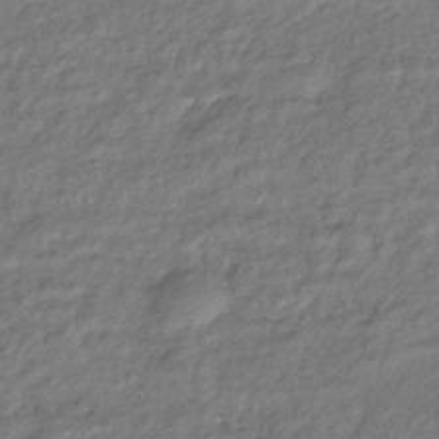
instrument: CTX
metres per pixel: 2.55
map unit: eHb
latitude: -38.6330
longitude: 80.8030
